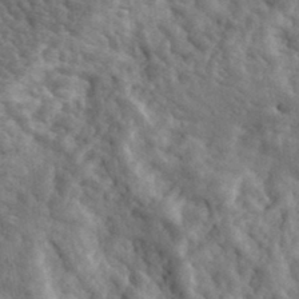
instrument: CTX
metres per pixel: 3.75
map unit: eHh
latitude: 33.8016
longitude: -78.3090
